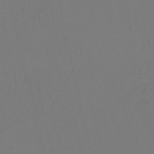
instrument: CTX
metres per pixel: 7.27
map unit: HNb
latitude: -55.0864
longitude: -39.0080
